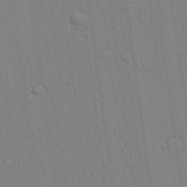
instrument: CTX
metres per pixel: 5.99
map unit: lAvf
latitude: 24.4412
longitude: -111.4993
